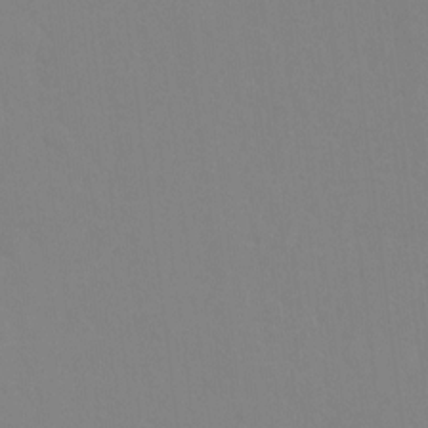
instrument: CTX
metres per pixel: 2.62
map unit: Ht
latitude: -9.0108
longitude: -33.9528
